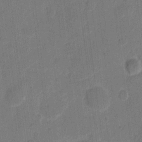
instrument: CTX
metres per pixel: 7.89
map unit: eHh
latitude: 11.3482
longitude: -66.7624
